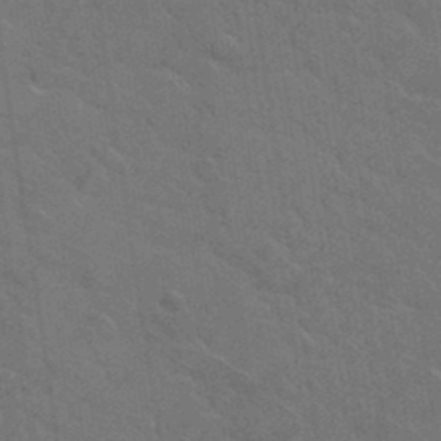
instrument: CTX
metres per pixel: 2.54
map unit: Hto
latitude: 34.5356
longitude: -51.6316
